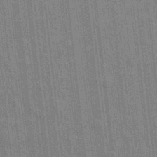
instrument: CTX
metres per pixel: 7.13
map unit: eHh
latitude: 5.1970
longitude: -74.4790
